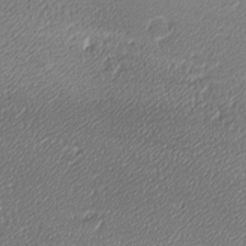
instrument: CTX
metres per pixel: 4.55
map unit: lAa
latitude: -10.4440
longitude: -126.8758
